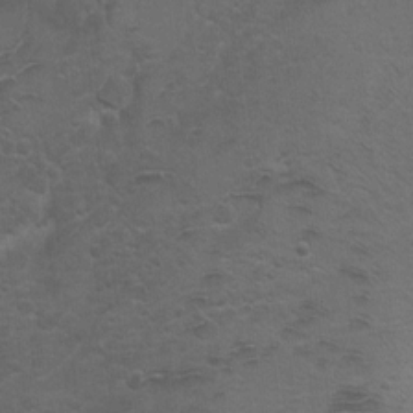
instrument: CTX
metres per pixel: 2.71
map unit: Ht
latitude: 4.2711
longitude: -29.0458
